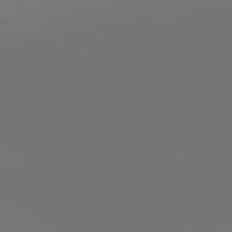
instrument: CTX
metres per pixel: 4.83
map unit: lApd
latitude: 81.6883
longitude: -152.3090
